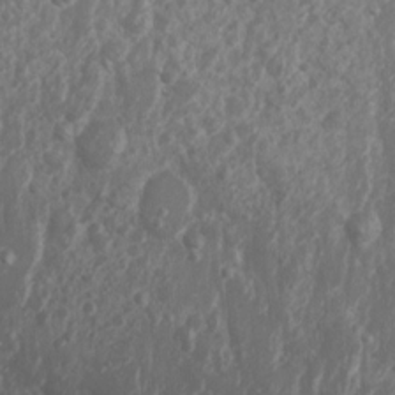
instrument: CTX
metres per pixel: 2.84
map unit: Nhu
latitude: 7.0458
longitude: -20.6490
